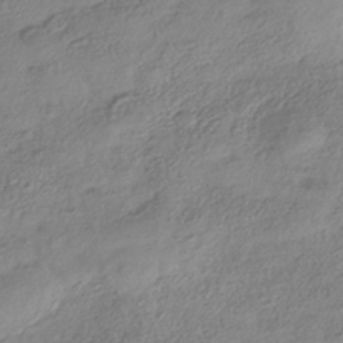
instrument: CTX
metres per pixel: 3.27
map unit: HNhu
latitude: -40.9164
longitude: 107.0676
